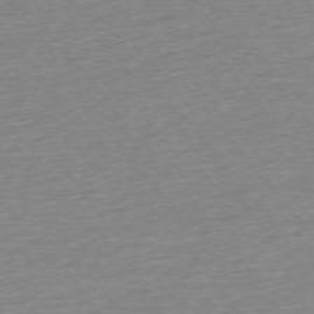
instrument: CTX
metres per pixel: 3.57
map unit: Ap
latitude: -75.0298
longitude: -82.7624
